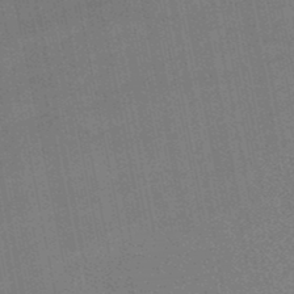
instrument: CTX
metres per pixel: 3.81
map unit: lHb
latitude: -48.3496
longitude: 74.6897
